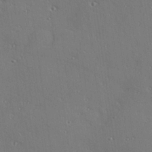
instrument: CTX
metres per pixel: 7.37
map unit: Hve
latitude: 26.6869
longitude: -91.7261
